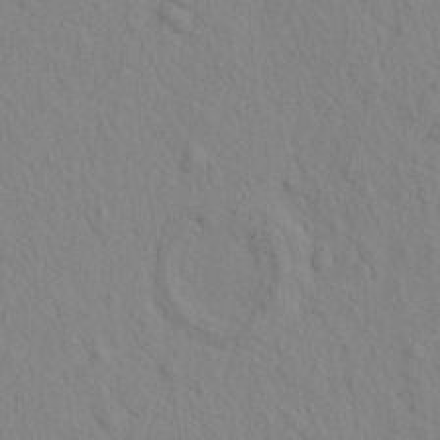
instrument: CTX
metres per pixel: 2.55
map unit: eHh
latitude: -1.5588
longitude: 18.7274
